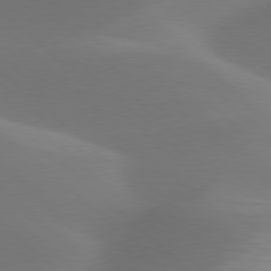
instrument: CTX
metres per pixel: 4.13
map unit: lApd
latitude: 78.0444
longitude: -50.4223
